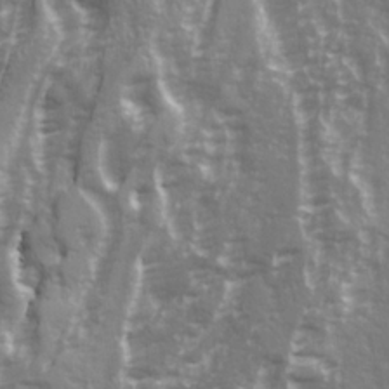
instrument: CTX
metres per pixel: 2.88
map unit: Ave
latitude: 22.0255
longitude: -132.6868
